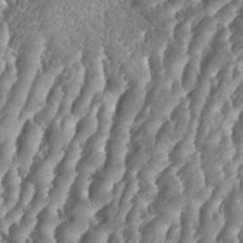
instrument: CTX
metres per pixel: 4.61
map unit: eHh
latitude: 34.7057
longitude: -137.0648
